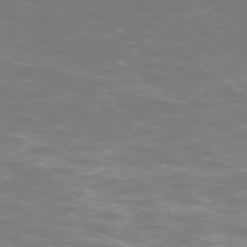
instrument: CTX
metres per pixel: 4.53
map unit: Ap
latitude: -74.8975
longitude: -76.4223
